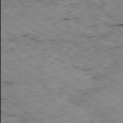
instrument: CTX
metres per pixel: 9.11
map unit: Ap
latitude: -80.4251
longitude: -49.9906
